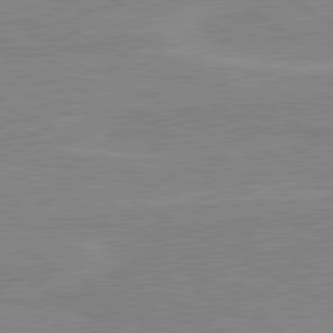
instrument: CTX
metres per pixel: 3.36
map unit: lApd
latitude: 80.3089
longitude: 121.8044
